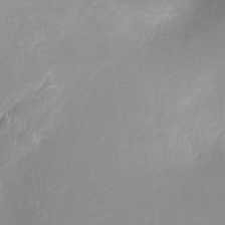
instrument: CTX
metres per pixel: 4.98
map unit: Ht
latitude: -11.4454
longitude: -27.2915
